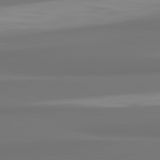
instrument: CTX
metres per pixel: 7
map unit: lApd
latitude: 82.0633
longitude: 175.1053
